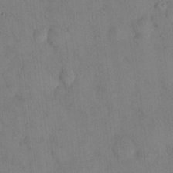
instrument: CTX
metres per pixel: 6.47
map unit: eHh
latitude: 13.6883
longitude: -62.6869
